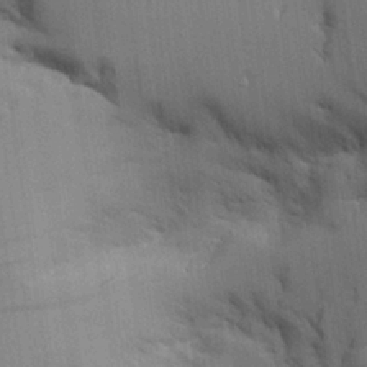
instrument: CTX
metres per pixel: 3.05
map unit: Aa
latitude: 26.4034
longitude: -129.7638
